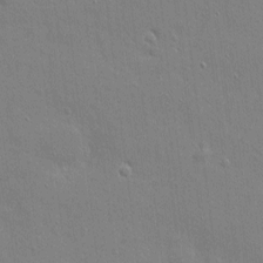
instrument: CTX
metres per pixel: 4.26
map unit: eHh
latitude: 3.6316
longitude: -75.2537
